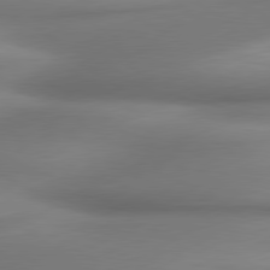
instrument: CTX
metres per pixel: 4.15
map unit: lApd
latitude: 80.0255
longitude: 178.7085
